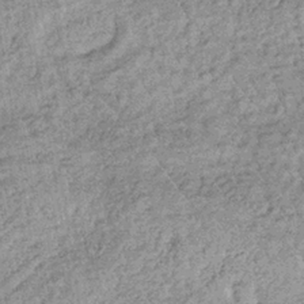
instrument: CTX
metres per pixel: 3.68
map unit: lHb
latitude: -36.0094
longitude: 66.0661
